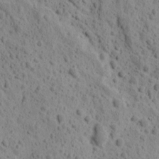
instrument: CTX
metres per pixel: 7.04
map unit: Ave
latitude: 11.4804
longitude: -105.6883
